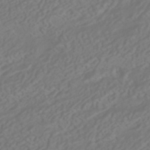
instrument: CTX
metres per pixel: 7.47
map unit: HNhu
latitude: -42.0472
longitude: 104.8408
